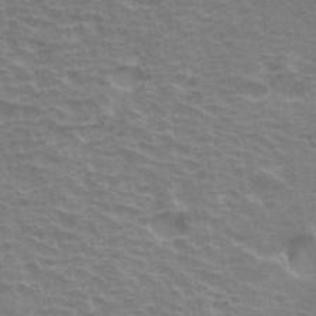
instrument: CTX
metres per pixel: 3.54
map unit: Hto
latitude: 34.2333
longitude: -40.5167
